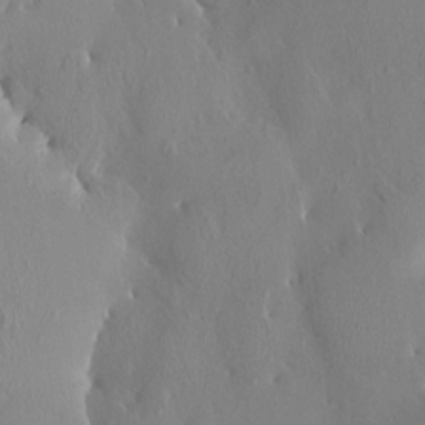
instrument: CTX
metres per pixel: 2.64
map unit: HNhu
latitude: 3.7071
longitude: -5.7072
